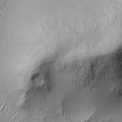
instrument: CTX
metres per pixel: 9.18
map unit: Htu
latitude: -6.5196
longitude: 157.6533
